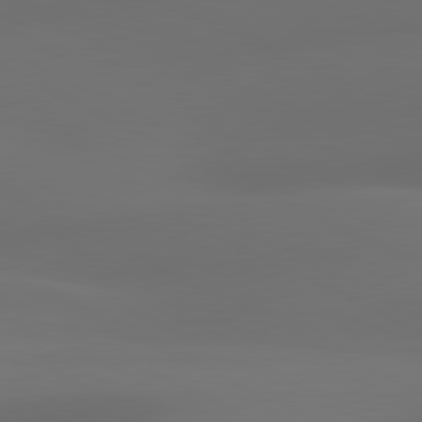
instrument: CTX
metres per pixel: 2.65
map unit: lApd
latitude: 80.9136
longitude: 123.8612
